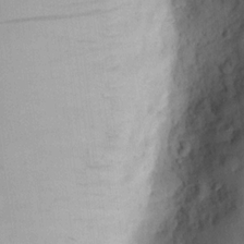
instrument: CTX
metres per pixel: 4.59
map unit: Nhu
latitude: 15.3293
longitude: -78.7247
